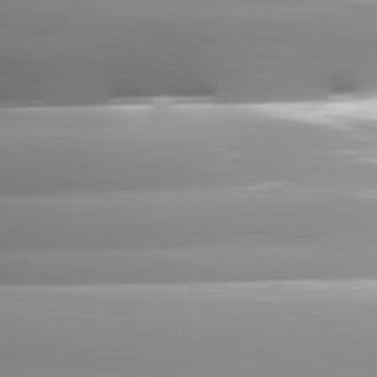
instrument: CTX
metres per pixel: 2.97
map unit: lApd
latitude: 82.4412
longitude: -142.2712
